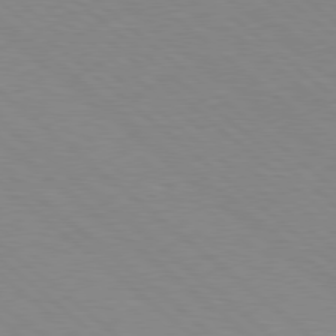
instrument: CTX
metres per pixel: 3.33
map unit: Hpe
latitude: 78.2712
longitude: -151.0458
